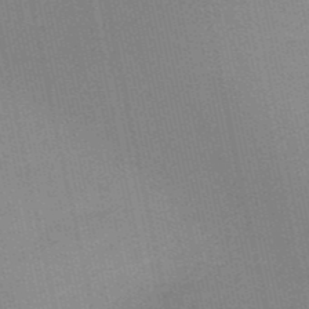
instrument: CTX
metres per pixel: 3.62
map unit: HNb
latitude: -52.6329
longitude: -42.8380
